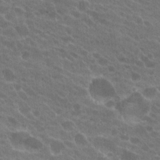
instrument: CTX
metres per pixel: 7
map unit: Hto
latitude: 22.4601
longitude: -38.0822
